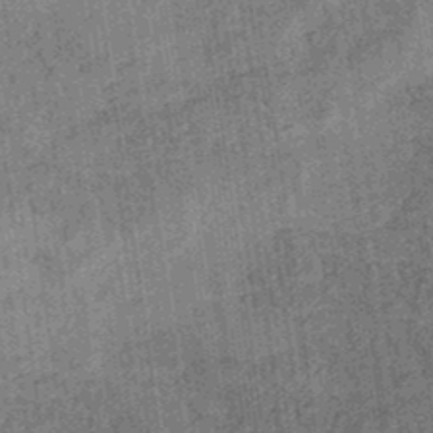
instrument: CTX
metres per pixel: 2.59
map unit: eHb
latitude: -35.3510
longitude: 79.2565
